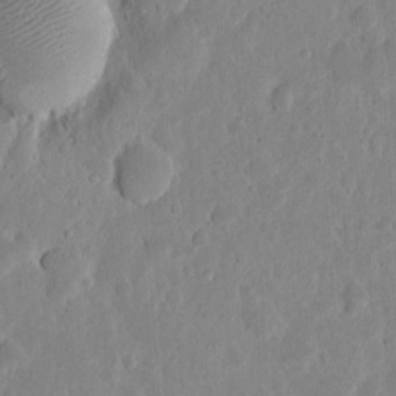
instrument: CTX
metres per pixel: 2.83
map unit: eHh
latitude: 6.2900
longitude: -70.5735
